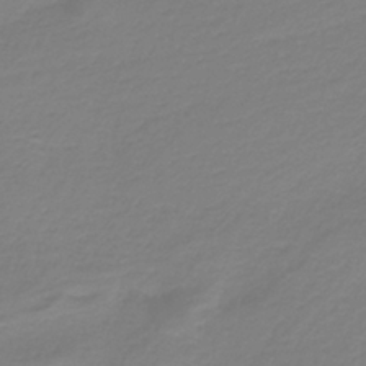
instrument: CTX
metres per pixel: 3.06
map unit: HNb
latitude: -37.7099
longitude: 54.1039
